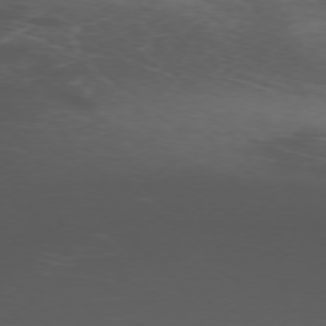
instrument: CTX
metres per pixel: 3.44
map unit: Ap
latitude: -76.3117
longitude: -67.4426
